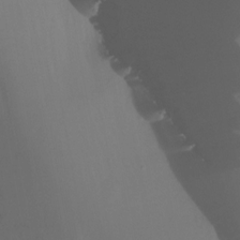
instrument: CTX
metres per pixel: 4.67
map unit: Nhu
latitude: -7.5021
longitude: -52.1389
